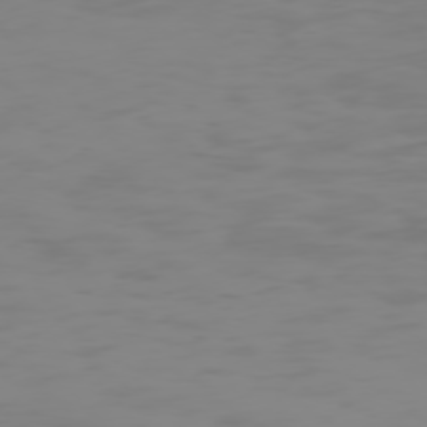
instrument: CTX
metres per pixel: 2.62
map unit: Hpe
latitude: 74.4412
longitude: -127.6505
